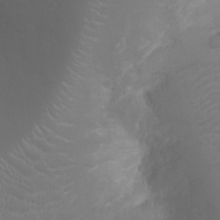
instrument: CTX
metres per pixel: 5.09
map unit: Ht
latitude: -2.5951
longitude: -16.8191
